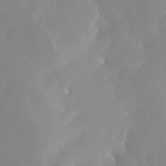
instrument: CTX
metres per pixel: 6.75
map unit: Nhe
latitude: -29.3699
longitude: -110.1200
